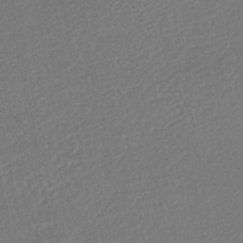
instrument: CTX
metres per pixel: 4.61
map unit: HNhu
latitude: -46.3873
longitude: 102.0094
